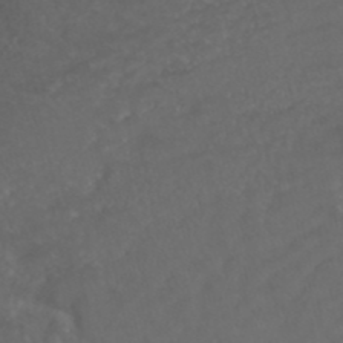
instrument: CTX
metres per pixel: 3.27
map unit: ANa
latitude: 41.1592
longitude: 25.8611
